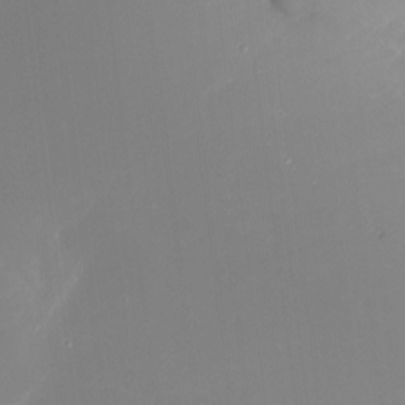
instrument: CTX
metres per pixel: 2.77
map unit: Nhu
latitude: -15.8801
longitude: -52.9514
